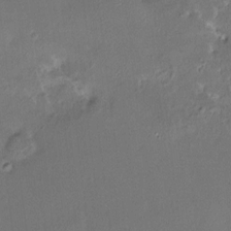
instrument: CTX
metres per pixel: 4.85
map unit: HNhu
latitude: 6.6301
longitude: 7.3131
